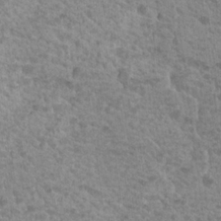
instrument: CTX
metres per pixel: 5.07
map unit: Nhu
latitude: 19.1403
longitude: -31.7828
